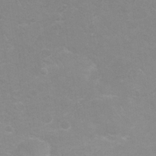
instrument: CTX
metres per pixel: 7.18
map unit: Nhu
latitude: 24.1011
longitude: -61.8394
